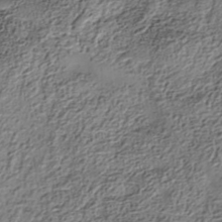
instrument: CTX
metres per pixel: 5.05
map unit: Nhe
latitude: -38.5385
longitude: -148.0444
